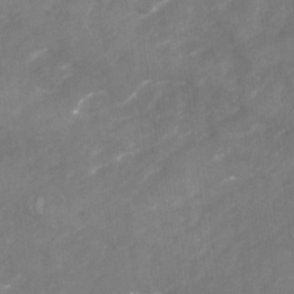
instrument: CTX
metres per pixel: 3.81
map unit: Nhu
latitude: -23.4077
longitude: -56.8191
